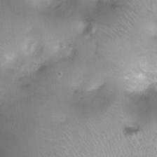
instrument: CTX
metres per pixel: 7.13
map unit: Ht
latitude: -0.9353
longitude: -19.9717
